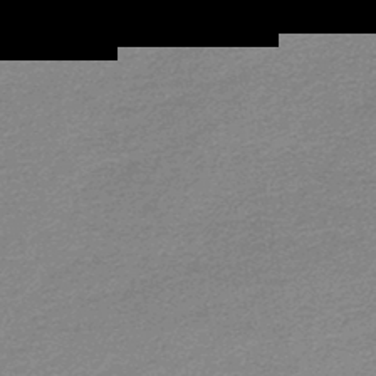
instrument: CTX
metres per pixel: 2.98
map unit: lHb
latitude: -45.7478
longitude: 58.0094
